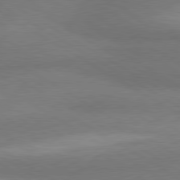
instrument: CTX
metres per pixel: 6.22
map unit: lApd
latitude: 80.1011
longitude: -179.1781
